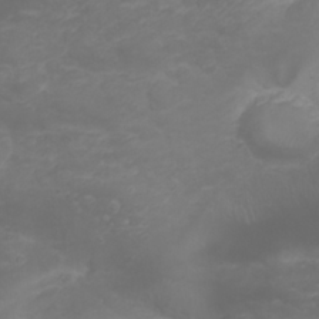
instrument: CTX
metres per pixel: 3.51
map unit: Nhu
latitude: 23.6316
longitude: -60.7813
